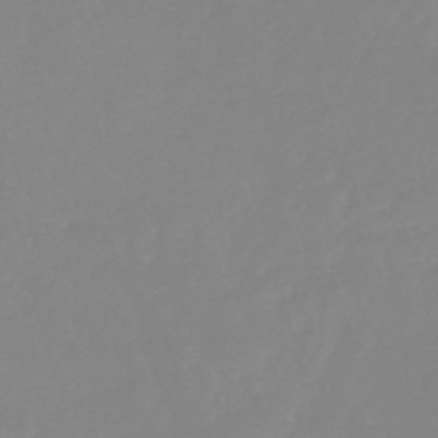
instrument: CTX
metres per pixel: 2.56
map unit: eHb
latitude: -45.0298
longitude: 81.1620
